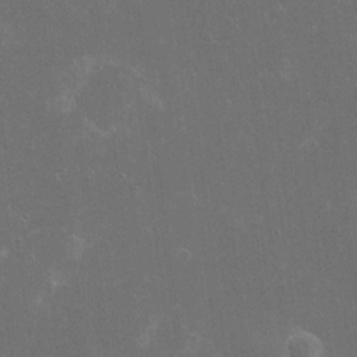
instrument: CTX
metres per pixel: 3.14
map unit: eHh
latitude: 20.3090
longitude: -69.3482
